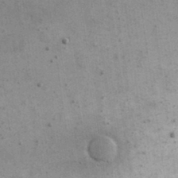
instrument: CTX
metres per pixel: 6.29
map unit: eHh
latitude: 15.5560
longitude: -68.4979
